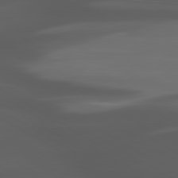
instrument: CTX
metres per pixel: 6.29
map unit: lApd
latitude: 80.3278
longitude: -144.0822
